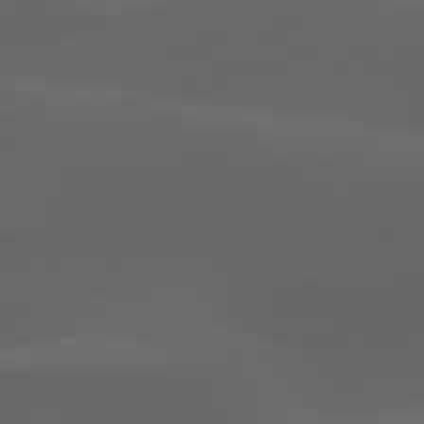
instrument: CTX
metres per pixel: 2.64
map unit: lApd
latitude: 80.3656
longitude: -88.8758
